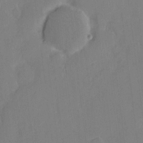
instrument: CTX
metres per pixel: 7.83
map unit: eHh
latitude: 6.1389
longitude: -66.5167
